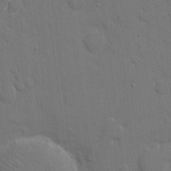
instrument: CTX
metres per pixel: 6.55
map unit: eHh
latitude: 7.1592
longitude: -67.3859
